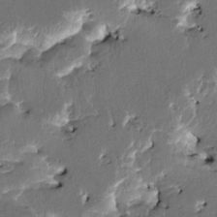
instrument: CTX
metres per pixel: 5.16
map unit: HNhu
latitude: 5.5182
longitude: -5.7450
